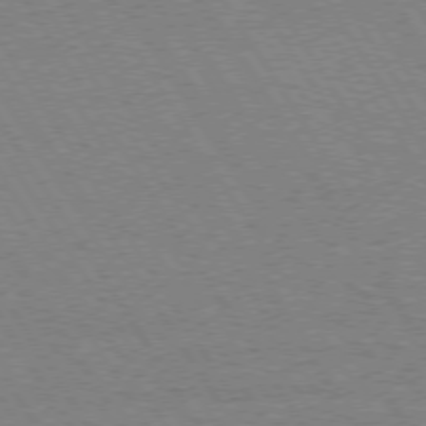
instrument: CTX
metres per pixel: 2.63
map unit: Hpe
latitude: 73.6694
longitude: -129.4426
